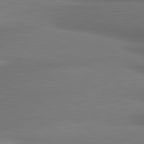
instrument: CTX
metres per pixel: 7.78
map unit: lApd
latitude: 81.3482
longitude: 174.3117
